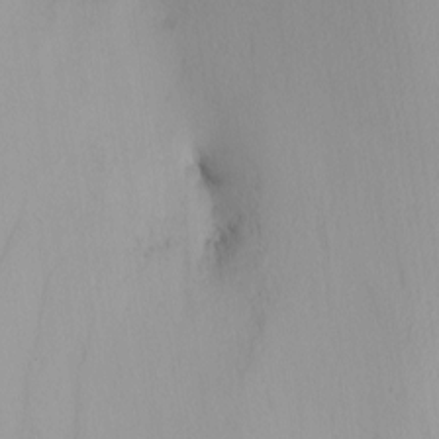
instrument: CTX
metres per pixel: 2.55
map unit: Nhu
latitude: -4.6518
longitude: -93.7449
